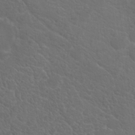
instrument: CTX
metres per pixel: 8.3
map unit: Hto
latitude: 19.2348
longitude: -36.3656
